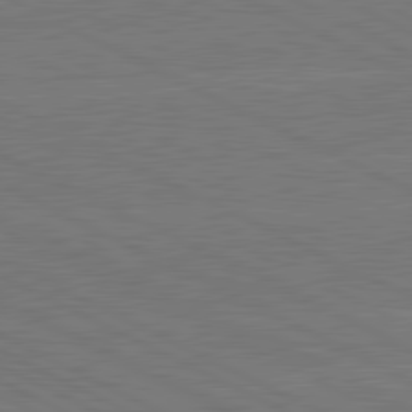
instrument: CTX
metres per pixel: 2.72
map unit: lApd
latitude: 81.0269
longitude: -127.9717
